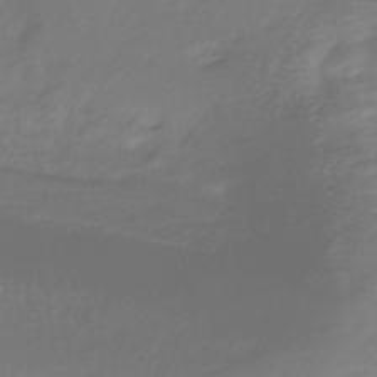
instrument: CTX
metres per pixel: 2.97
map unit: lHb
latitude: -37.9745
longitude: 72.1794
